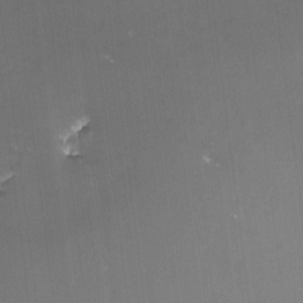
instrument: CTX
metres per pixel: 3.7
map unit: lHvf
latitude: -13.7478
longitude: -101.5182
